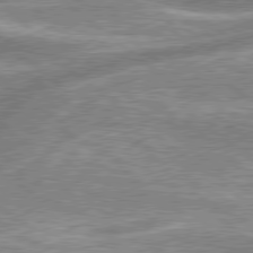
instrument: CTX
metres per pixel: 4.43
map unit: lApd
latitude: 79.0648
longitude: -157.9528
